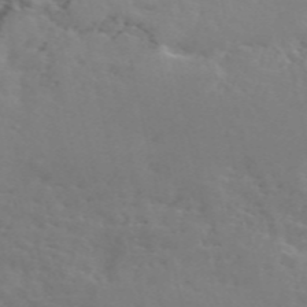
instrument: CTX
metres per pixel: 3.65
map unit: ANa
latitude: 50.0633
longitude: -81.4237
